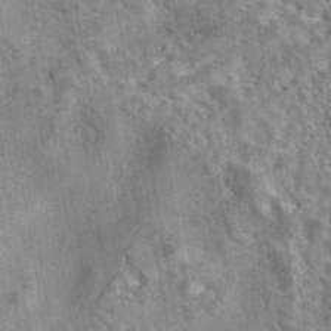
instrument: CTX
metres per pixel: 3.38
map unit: eAb
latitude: 42.3278
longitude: 109.7478
